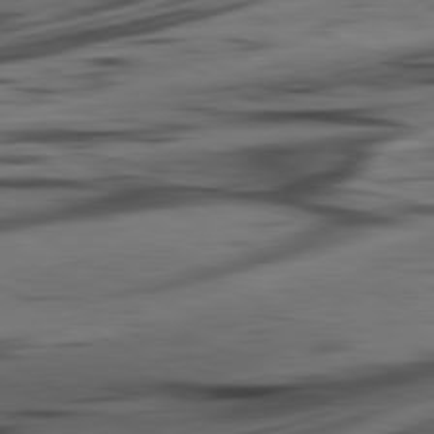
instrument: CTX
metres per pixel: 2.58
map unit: lApd
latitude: 80.9892
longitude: -84.1578
